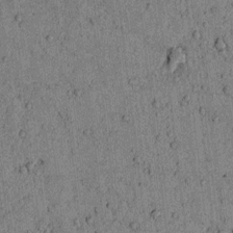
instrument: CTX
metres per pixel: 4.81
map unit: lAvf
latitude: 3.9528
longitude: 158.5573
